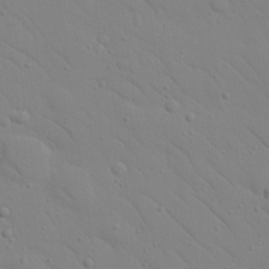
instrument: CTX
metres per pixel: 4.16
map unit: Nhu
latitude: 23.3293
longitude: -74.0444
